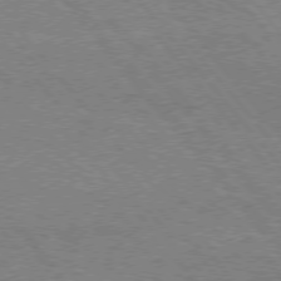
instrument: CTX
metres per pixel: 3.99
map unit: Hpe
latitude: 75.1592
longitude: -151.7827
